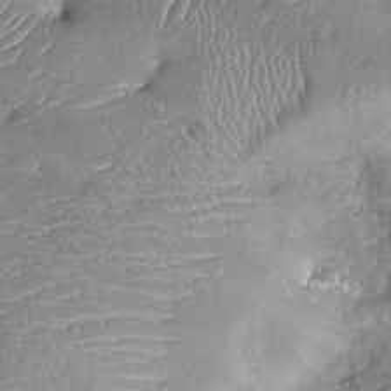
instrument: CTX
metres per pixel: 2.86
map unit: Nhu
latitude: -12.5385
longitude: -22.8380
